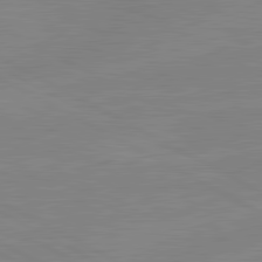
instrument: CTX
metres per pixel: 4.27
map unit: lApd
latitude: 81.1781
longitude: -176.0255
